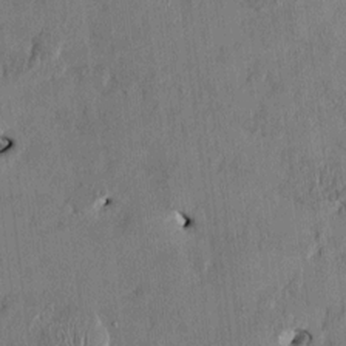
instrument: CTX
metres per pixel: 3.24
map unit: HNhu
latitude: 1.3670
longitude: -5.5560
